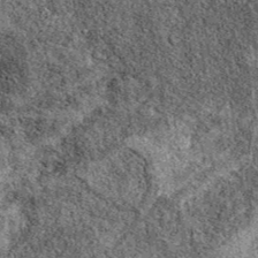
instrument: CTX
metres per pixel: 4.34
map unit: eAb
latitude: 39.1025
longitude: 110.7085
